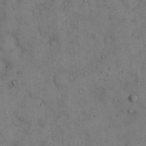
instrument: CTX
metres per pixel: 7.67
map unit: eHh
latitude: 15.8017
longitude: -63.0270
